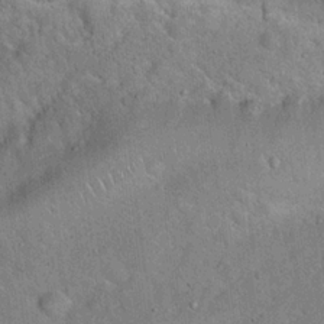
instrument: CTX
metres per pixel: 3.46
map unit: Hto
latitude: 19.4237
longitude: -52.4979
